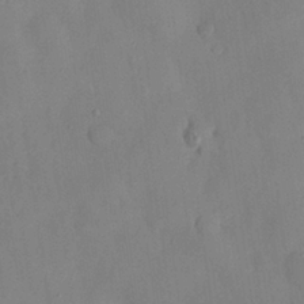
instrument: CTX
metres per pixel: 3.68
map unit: Nhu
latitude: 26.3278
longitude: -72.7813
